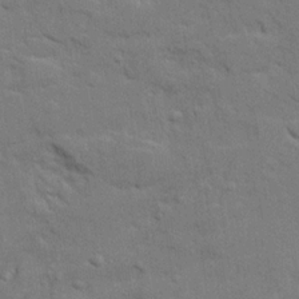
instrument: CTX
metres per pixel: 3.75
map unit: Ave
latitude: 22.3089
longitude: -130.5546
